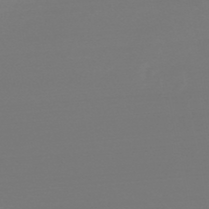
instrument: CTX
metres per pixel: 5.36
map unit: HNb
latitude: -50.3495
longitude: -43.7828
